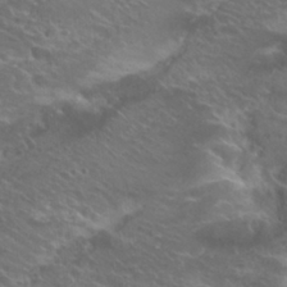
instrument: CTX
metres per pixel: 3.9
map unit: Hto
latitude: 25.8394
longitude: -39.8394
